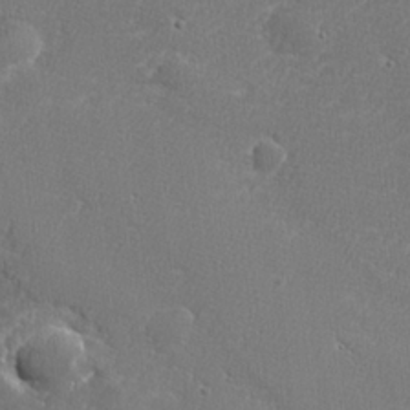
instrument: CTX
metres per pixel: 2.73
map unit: lHvf
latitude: 24.9702
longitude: 141.2565
